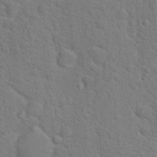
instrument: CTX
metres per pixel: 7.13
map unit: Hto
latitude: 18.5923
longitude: -34.7624
